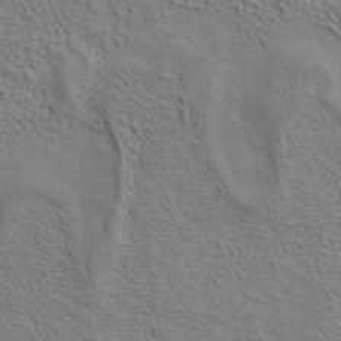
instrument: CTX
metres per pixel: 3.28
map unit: ANa
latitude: 39.3859
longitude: 19.8611
